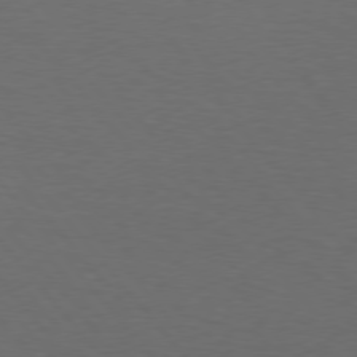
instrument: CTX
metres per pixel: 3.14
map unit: Hpe
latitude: 75.7828
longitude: -144.9702
